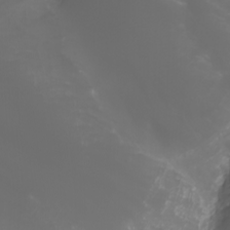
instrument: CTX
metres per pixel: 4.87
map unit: Nhu
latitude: -5.6533
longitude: -88.9514
